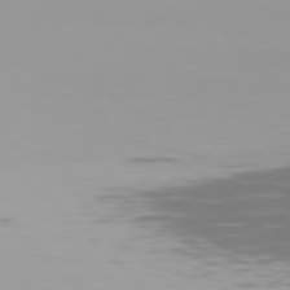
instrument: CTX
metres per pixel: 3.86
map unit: Hpe
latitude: 78.0444
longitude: -167.3481
